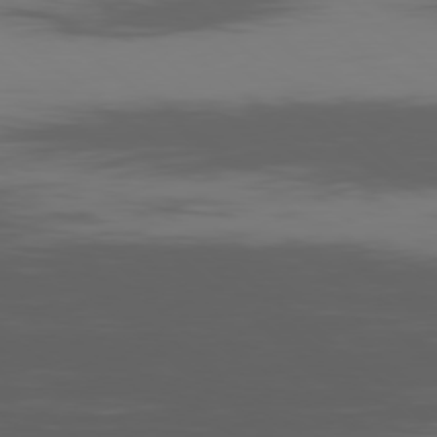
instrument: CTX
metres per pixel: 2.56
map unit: Ap
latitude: -80.0472
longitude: -54.0633
